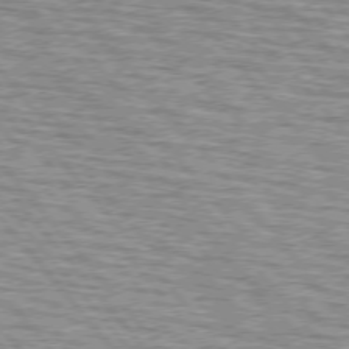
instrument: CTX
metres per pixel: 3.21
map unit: lApd
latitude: 75.2348
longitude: -76.8002
